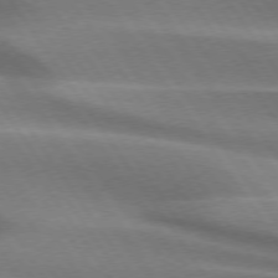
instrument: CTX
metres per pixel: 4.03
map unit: lApd
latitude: 74.4412
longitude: -63.8206
